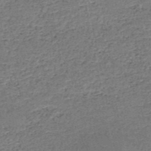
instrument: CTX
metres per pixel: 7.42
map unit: HNb
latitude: -50.7274
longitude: -49.5560
